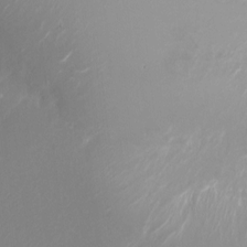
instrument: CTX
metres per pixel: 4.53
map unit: Ht
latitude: -3.0675
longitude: -33.4804
